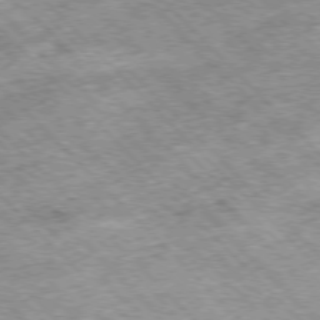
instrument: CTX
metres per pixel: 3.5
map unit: Hpe
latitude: -77.1431
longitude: 13.4455
